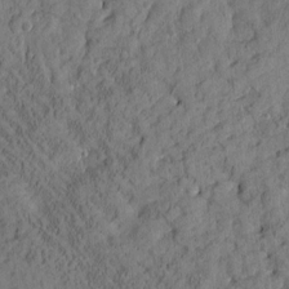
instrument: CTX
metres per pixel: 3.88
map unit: Htu
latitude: -3.0486
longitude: 175.0486
